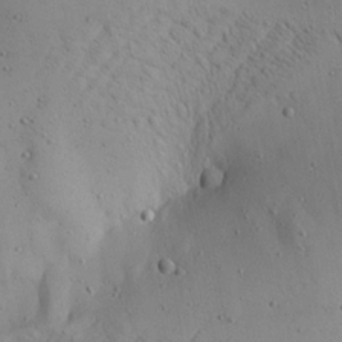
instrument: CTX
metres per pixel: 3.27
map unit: Aa
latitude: 22.3656
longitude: -142.3845
